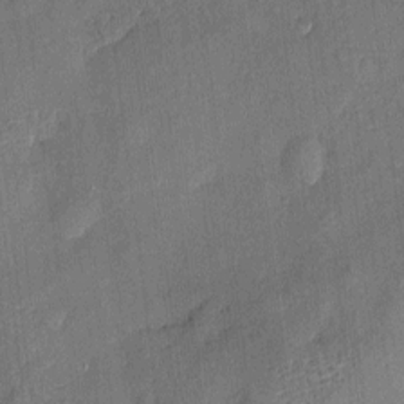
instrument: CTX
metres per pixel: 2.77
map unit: eHh
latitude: 4.6301
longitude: -74.6113
